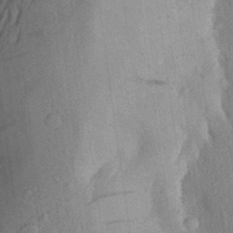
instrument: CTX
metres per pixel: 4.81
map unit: Aa
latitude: 27.8206
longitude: -145.7449
